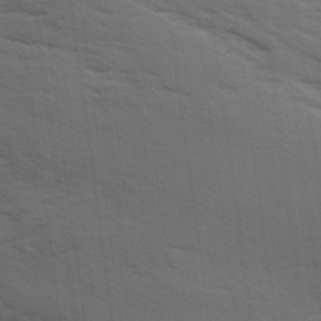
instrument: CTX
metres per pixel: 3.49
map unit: Ave
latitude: 18.0255
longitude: -129.1214
